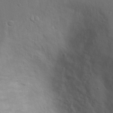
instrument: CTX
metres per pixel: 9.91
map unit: Nhu
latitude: 17.6316
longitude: -30.0633
